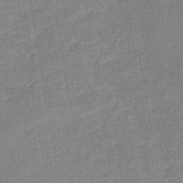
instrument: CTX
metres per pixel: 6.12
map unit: lHb
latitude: -36.9730
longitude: 74.0661
